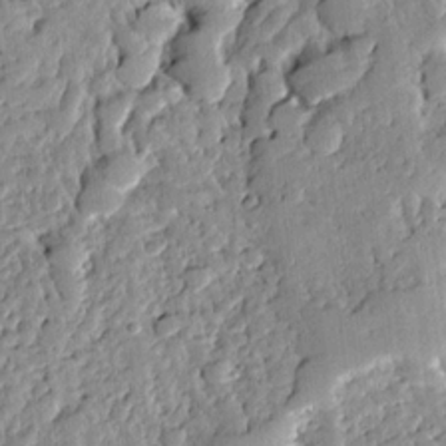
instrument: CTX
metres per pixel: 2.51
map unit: Ave
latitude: 13.0459
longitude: -134.9136
